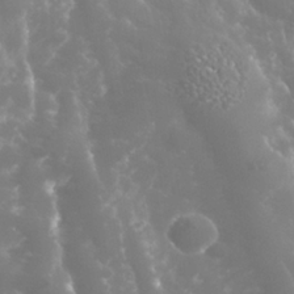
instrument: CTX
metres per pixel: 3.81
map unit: Nhe
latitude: -36.6140
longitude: -91.0270
